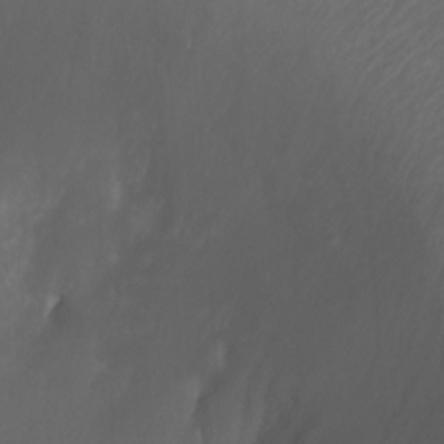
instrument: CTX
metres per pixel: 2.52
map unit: Htu
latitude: -6.6518
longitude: -68.9513
